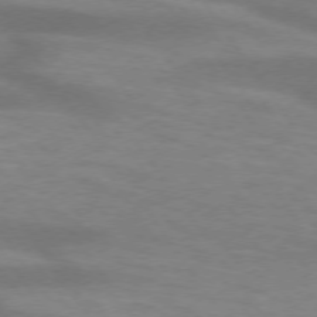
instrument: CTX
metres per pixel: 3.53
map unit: lApd
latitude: 73.9906
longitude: -54.5357
